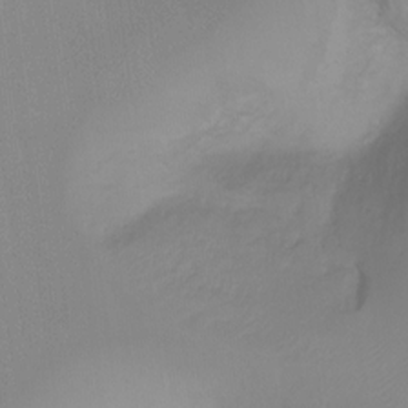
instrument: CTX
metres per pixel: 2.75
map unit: Ht
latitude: -17.1809
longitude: -47.3104
